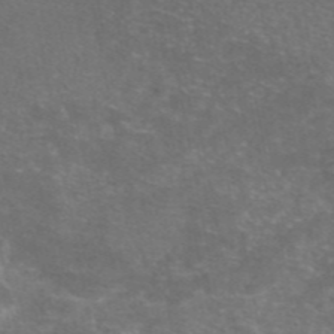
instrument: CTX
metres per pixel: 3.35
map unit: eAb
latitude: 46.7058
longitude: 106.0283
